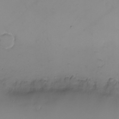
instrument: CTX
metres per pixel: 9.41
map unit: eHh
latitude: -9.8800
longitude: -66.8946
